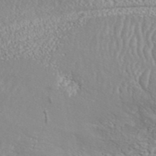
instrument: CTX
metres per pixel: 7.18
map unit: ANa
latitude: 42.5546
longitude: 35.3321
